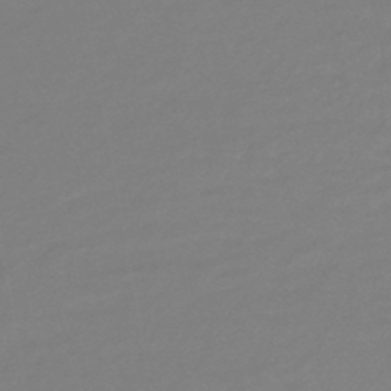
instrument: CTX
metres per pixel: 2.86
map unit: eHb
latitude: -45.8800
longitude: 88.2172
